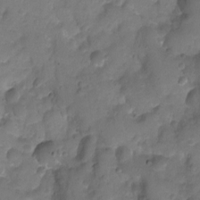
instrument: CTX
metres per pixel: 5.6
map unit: Nhu
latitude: -7.5588
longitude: -40.4223
